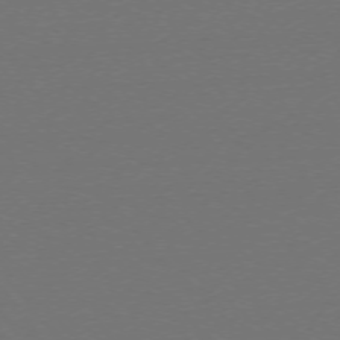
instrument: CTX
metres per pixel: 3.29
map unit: Ap
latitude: -75.2943
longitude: -93.5182
